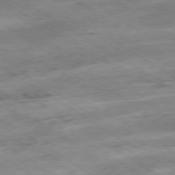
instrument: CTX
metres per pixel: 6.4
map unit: Hpe
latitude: -79.4454
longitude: -21.0459
